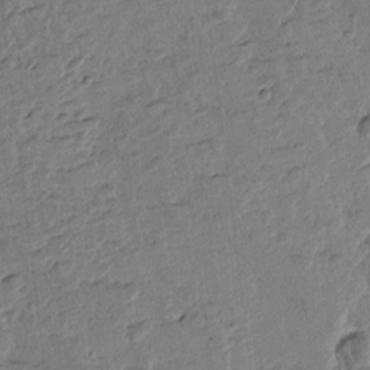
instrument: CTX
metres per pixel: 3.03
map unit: Htu
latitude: -2.3495
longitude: -175.8583
